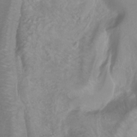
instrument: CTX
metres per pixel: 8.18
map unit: Ht
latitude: -0.0094
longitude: -44.9325
